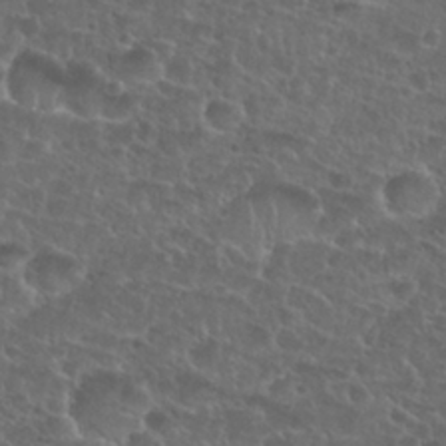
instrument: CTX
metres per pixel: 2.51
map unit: Nhu
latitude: 27.4238
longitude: -51.7260
